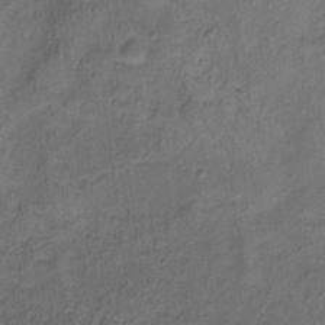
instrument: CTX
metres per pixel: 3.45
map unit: Ht
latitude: 10.2523
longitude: -40.3656
